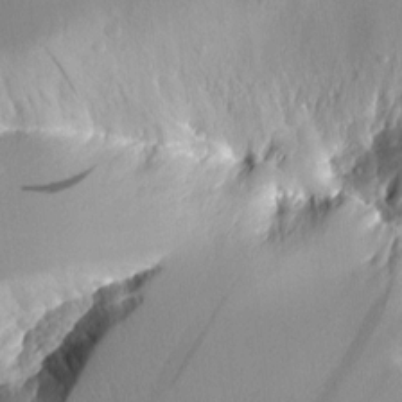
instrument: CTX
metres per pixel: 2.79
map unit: Aa
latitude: 12.2901
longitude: -126.5357
